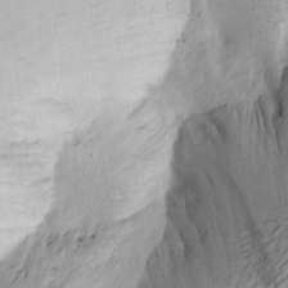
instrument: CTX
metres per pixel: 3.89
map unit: Aa
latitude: 18.1955
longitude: -143.1214
